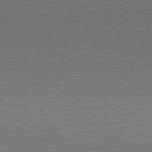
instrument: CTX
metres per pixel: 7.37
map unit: Ap
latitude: -80.5007
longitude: -67.6505
